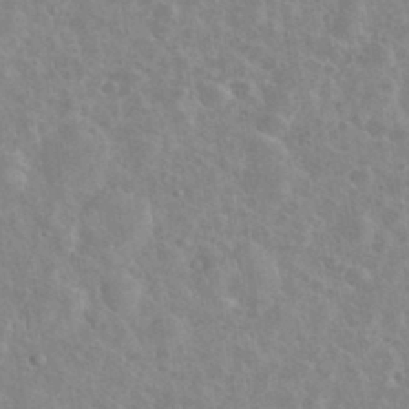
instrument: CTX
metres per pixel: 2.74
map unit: eHh
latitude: 35.6694
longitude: -60.8380
